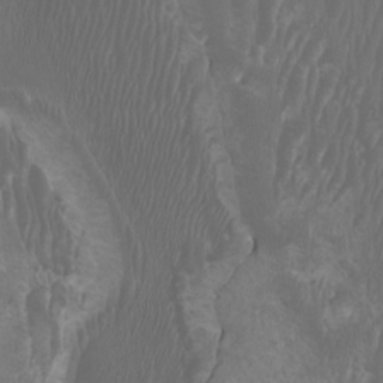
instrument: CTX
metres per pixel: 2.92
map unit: Htu
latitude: -6.5762
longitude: -74.6679
